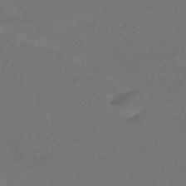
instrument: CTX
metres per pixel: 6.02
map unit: HNhu
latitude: -42.3117
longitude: 95.1809
